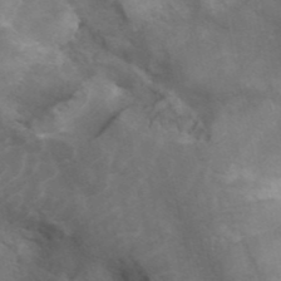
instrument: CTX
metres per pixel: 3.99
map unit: ANa
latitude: 42.0822
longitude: 15.2187
